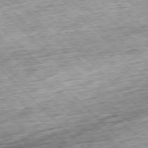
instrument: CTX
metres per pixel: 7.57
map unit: Hpe
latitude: -77.6344
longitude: 13.5777
